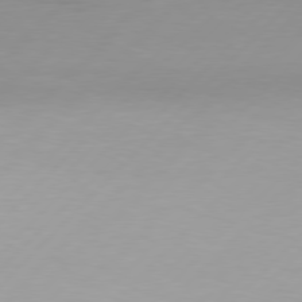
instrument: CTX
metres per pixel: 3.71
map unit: Hpe
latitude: 77.5182
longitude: -133.6883
